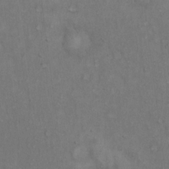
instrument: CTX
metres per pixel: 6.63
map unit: Hto
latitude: 15.7639
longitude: -60.8380
